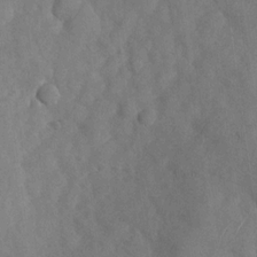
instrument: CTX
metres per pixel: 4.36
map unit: Nhu
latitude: -28.8597
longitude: -58.0255
